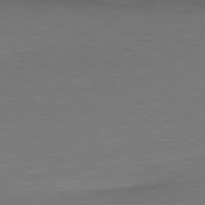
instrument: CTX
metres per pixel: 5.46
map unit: Ap
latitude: -81.3888
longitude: -67.5182
